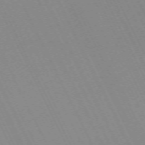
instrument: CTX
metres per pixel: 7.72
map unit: Hpe
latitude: -70.5196
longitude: 16.2551
